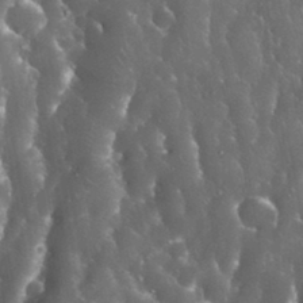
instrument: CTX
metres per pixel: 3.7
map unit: eHh
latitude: 33.8772
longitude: -62.7813
